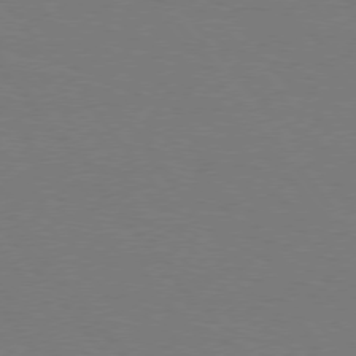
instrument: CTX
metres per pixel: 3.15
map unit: Hpe
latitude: 75.6505
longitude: -144.4979
